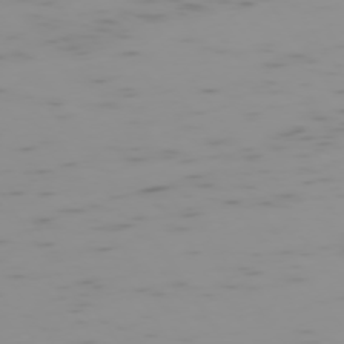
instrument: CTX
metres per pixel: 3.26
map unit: Hpe
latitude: -74.5007
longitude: 7.3320
